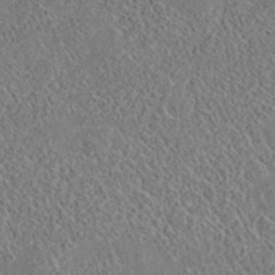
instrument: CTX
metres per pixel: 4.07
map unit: eAb
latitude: 35.8394
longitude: 111.3131
